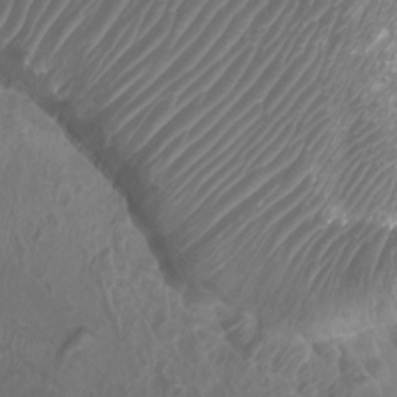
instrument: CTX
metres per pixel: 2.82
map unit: Htu
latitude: 3.0836
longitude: -20.8947
